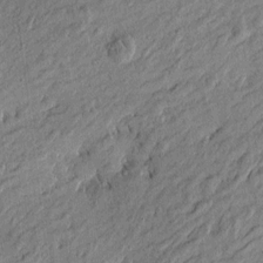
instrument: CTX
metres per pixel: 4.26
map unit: Htu
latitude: -6.5573
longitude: 177.3510
